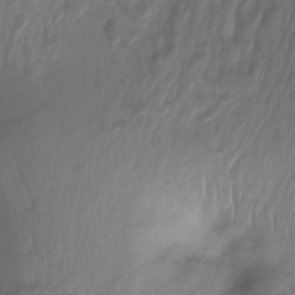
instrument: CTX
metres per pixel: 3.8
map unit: Nhu
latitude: -13.8422
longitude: -63.4049
